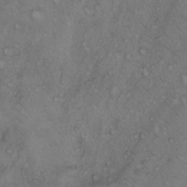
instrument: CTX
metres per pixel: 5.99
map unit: Hto
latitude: 11.7072
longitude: -58.4034
